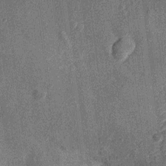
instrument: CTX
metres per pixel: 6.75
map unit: Nhu
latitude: -13.2376
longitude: -23.5938
